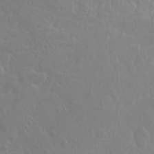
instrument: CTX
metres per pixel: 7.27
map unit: Ht
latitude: -1.4455
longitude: -61.2915
